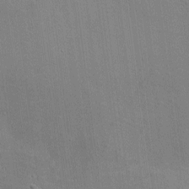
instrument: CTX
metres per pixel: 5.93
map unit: HNhu
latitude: 7.3860
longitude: -4.9325
